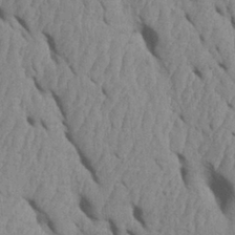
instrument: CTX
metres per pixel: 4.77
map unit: Htu
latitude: 1.8583
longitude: 148.8408
